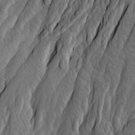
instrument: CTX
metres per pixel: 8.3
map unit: Htu
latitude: -3.6721
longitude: -73.5560
